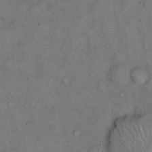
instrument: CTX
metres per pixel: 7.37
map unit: eHh
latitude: 15.1215
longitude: -62.3090
